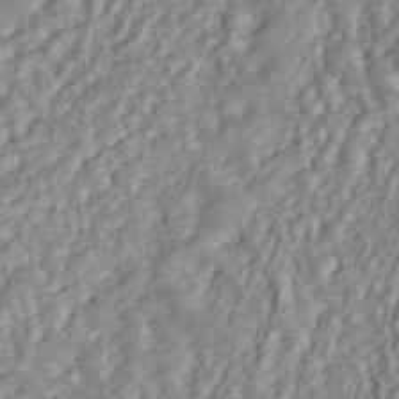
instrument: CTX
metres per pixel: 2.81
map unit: ANa
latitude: 45.0647
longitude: 20.6518
